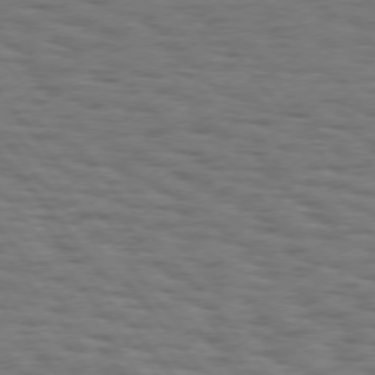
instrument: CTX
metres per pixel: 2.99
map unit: Hpe
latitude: 74.8758
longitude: -134.5545
